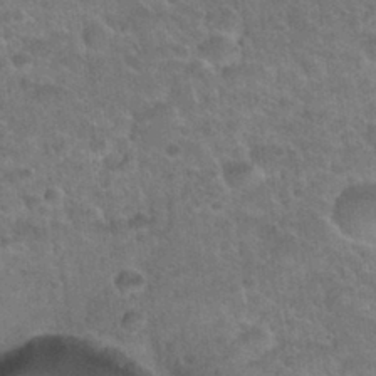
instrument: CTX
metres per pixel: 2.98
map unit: Nhu
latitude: 31.0270
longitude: -51.9717
